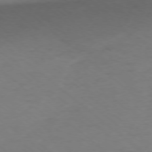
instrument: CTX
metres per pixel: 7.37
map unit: Ap
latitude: -77.7667
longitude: -76.5545
